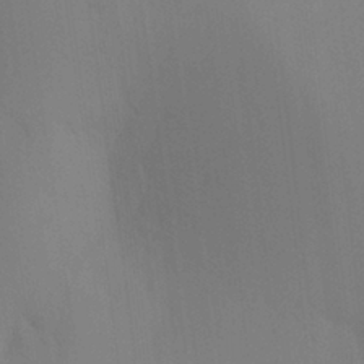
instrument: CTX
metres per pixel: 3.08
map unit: Ht
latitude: -8.5952
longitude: -31.3860
